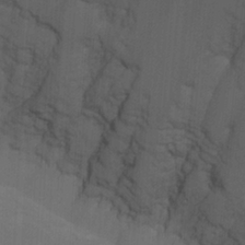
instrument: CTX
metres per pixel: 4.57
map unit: Nhu
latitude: -8.0094
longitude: -84.8758
